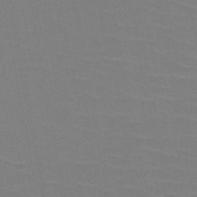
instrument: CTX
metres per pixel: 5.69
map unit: HNb
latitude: -48.5952
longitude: -48.5168
